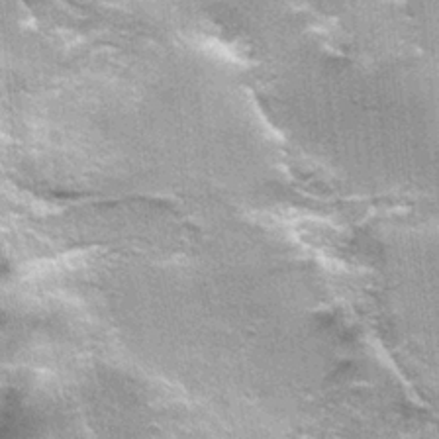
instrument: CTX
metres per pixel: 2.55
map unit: Nhu
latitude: 2.0822
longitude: -17.3859
